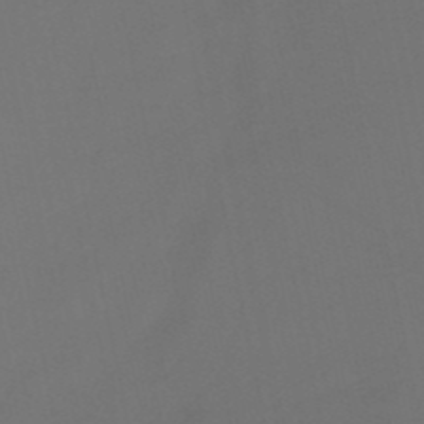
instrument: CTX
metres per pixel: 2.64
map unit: HNb
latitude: -51.7289
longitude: -46.7624
